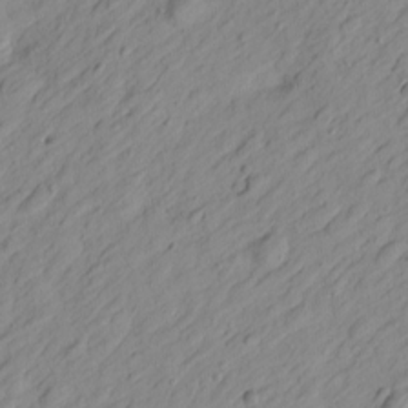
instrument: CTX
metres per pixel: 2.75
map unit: Htu
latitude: -1.0865
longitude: -175.0836
